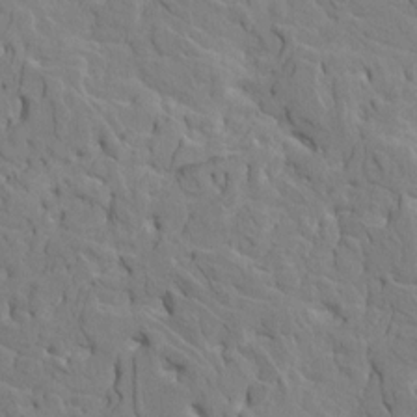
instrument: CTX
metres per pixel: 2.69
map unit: HNhu
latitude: 7.9339
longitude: -3.2159
